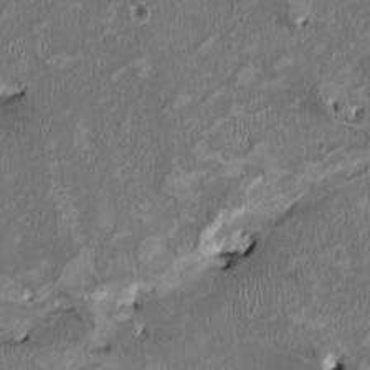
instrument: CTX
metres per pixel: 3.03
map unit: HNhu
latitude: 2.4601
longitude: -4.4034
